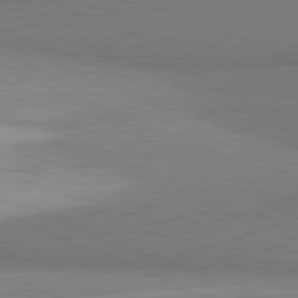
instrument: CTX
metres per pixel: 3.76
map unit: lApd
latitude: 81.4993
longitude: 160.1984
